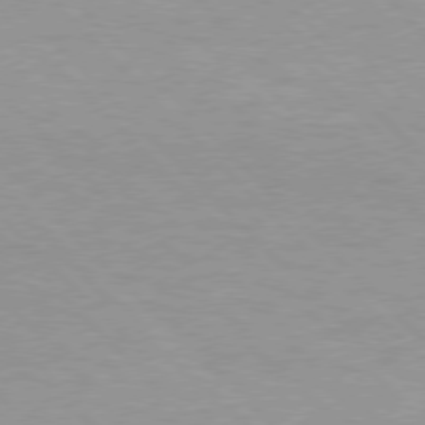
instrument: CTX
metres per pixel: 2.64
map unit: Hpe
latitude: 76.5545
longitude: -156.5167
